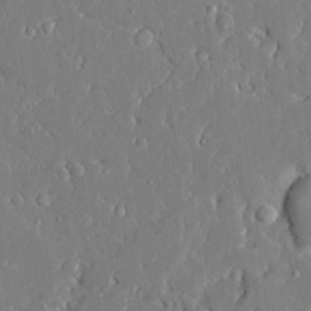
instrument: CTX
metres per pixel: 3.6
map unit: Ave
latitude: 23.0458
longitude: -129.1781
